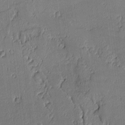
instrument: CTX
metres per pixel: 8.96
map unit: lAvf
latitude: -1.2754
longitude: -107.2915
